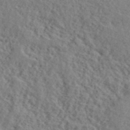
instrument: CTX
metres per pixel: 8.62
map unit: lHvf
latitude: 40.7246
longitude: -87.6127
